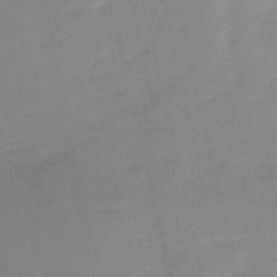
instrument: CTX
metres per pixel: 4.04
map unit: HNb
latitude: -53.1809
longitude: -39.1025
